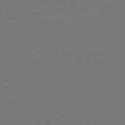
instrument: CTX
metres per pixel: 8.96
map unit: Ap
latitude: -78.1416
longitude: -58.3845
